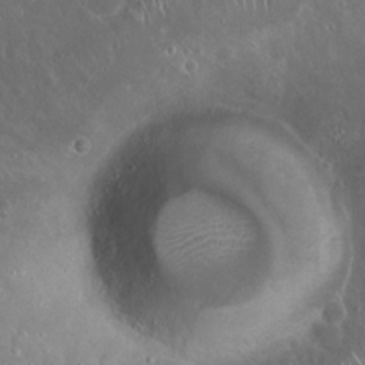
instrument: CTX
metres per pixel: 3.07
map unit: Hto
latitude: 19.1214
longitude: -57.7260
